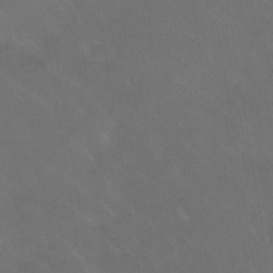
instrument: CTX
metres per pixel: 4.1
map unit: HNhu
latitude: -42.8785
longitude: 94.3684
